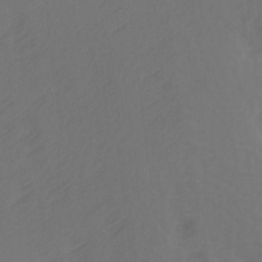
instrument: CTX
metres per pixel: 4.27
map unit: Ave
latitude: 14.3468
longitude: -105.6505
